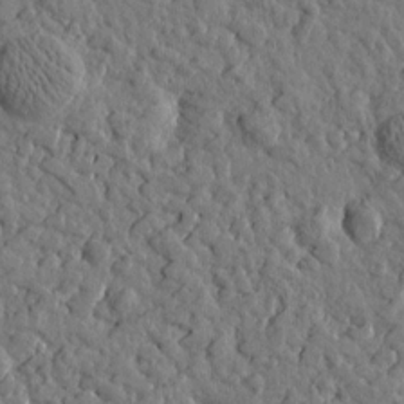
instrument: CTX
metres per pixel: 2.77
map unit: Htu
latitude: 0.1577
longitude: -178.8191
